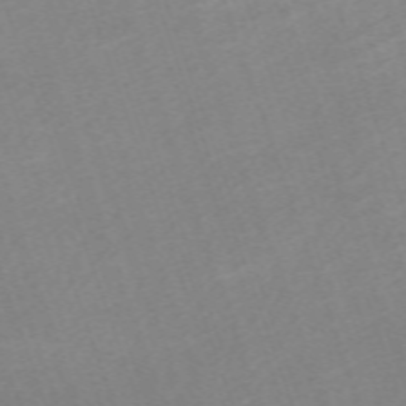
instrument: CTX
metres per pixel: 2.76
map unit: eHh
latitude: -64.5952
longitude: 50.4818
